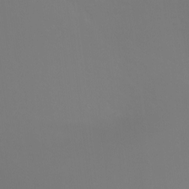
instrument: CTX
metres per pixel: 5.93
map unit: Nhu
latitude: -6.0472
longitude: -91.6505
